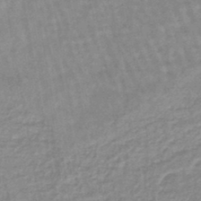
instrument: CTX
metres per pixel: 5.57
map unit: eHb
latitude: -45.3699
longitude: 79.8422
